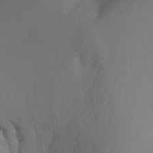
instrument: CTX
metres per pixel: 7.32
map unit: Aa
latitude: -13.3699
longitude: -67.8961
